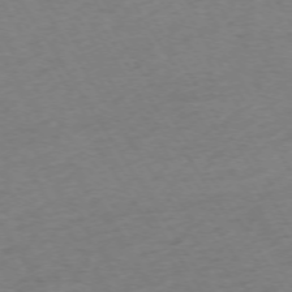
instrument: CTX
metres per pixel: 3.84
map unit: Ap
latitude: -73.8800
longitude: -68.8569
